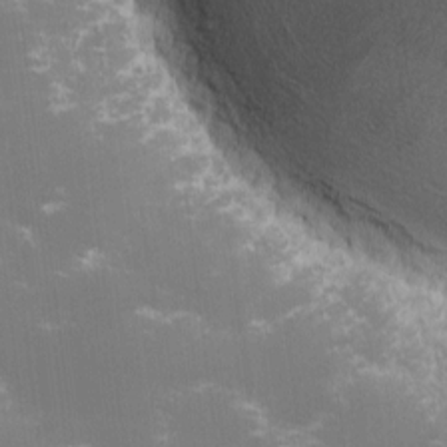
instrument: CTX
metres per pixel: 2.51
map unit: lHvf
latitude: -14.2362
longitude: -100.9703
